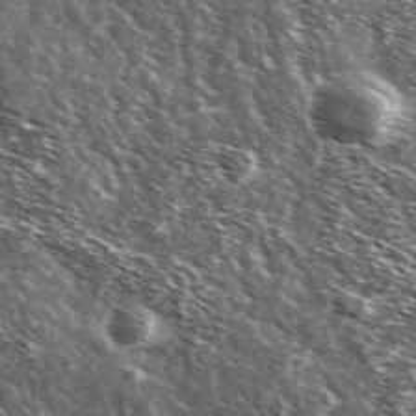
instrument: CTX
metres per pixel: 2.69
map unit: Ave
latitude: 37.4616
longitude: -108.5167
